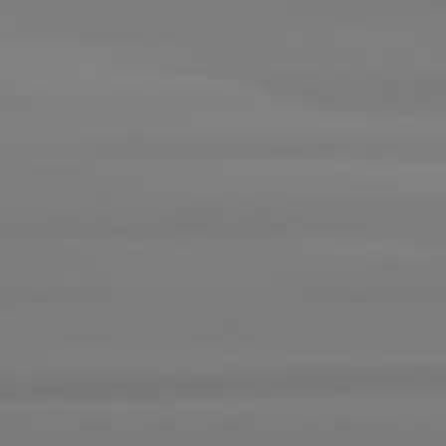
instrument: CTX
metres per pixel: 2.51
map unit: lApd
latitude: 82.4034
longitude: 174.5006
